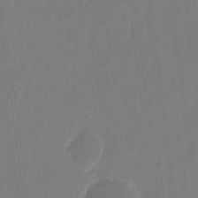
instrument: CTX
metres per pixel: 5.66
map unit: eHh
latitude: 10.6869
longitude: -68.2145
